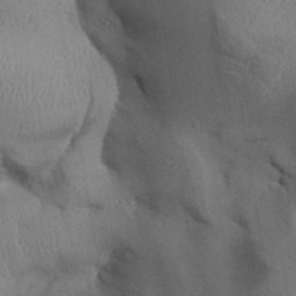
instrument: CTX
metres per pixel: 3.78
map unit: Aa
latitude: 32.1956
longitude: -142.4412
